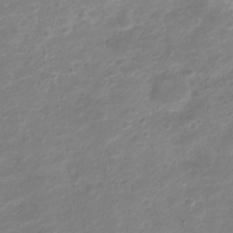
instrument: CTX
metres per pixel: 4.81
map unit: Nve
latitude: -20.4818
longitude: 104.8408
